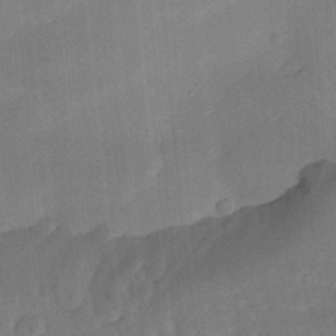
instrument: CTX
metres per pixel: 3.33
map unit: Nhu
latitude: 23.8583
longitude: -72.8758
